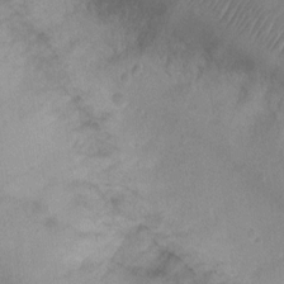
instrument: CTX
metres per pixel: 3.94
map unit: Ht
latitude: -3.9178
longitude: -19.6882
